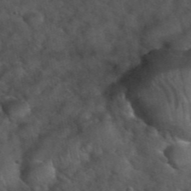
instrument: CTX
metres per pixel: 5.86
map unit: eHh
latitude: 39.6505
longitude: -56.7813
